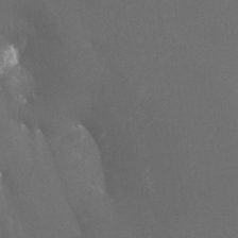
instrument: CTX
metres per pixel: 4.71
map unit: Htu
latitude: -7.3509
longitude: -33.0647
